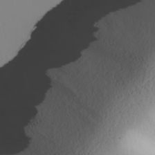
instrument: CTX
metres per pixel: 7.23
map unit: lAvf
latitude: 25.8961
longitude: -111.1025
